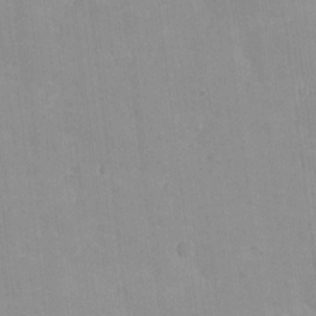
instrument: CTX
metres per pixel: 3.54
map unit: eHh
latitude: 4.1200
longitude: -72.6680
